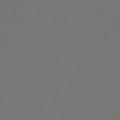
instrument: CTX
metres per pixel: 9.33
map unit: eHh
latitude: 18.8947
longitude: -68.5924
